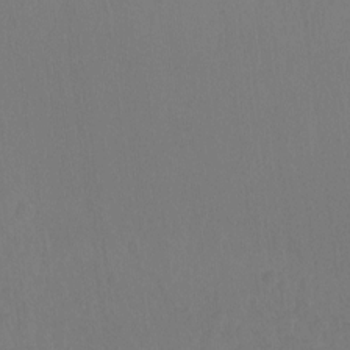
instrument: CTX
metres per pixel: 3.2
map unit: Hto
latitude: -10.6330
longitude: -37.6505
